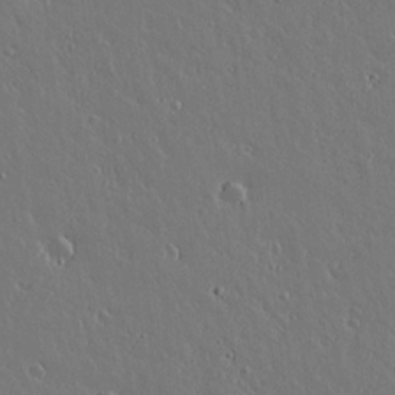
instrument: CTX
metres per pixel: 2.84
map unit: lAvf
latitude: 15.3860
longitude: -126.6869
